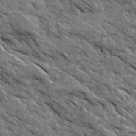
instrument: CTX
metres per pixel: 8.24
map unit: Ave
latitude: 19.1025
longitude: -134.3089
